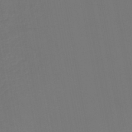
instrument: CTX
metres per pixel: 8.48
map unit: lHb
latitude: -46.6329
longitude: 74.3118
